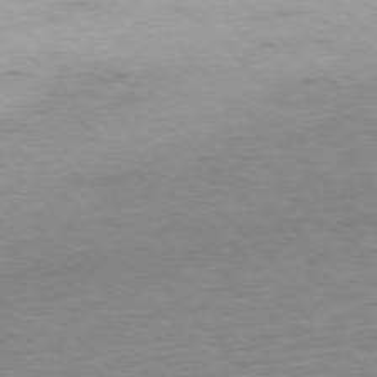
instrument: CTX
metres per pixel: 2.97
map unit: Ap
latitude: -77.5777
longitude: -82.7057
